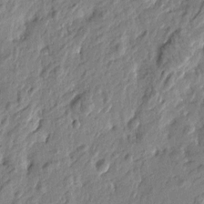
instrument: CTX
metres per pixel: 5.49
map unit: Htu
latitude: -2.6707
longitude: 179.6910
